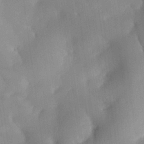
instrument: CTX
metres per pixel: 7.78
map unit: lHvf
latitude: 24.3467
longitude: 140.7841
